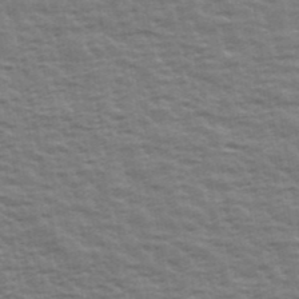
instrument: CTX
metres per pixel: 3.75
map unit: Ave
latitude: 42.6302
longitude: -113.7072
